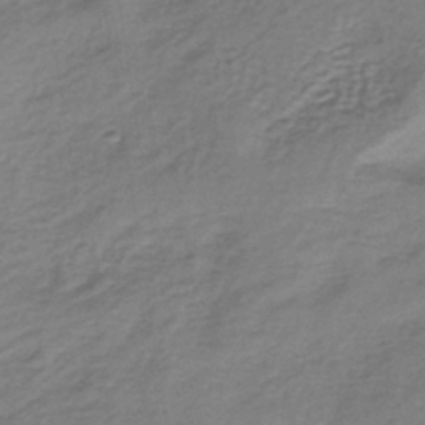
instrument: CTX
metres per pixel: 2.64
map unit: lHb
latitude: -37.3698
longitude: 61.1809
